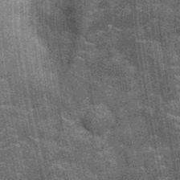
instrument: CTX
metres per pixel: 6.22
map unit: Nhu
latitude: -12.1039
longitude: -22.2145
